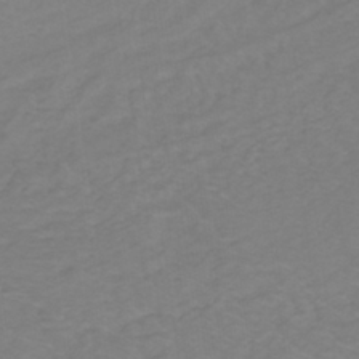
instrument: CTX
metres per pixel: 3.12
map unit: lHb
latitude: -30.9352
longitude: 64.8219
